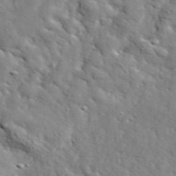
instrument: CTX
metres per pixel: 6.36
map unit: lHvf
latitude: 36.1767
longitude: -86.7246
